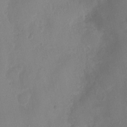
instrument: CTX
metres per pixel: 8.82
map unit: Nhu
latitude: 5.3859
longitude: -16.5546
